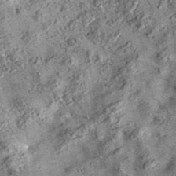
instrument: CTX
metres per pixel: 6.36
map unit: eAb
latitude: 36.5923
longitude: 108.0850
